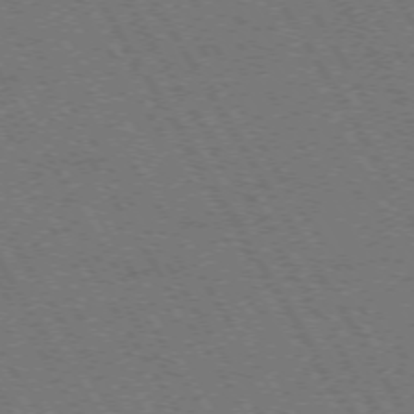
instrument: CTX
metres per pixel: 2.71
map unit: Hpe
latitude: -73.7288
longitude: 3.2942
